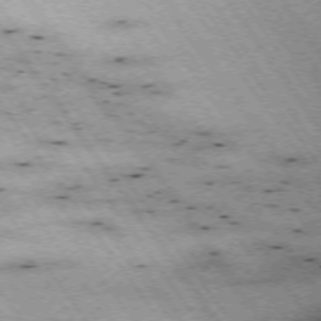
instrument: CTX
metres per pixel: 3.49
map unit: Hpe
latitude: -74.2173
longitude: 2.3684
